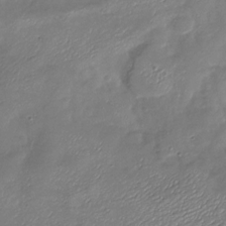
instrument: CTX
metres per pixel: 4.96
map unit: Nhu
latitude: -26.8974
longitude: -57.2348
